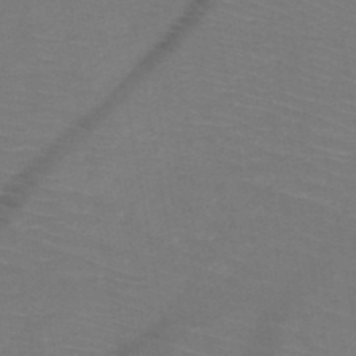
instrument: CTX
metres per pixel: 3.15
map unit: HNb
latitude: -49.8989
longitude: -44.6112
